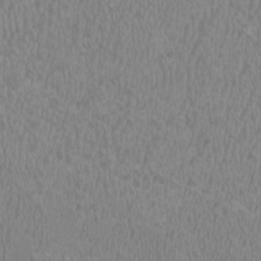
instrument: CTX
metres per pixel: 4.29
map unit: HNhu
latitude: 1.4804
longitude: -1.2348
